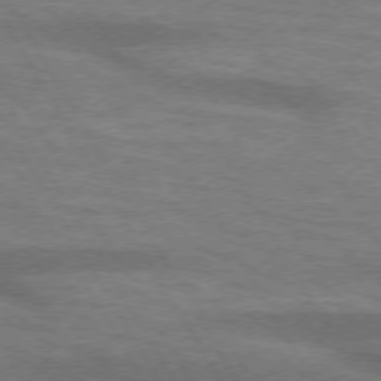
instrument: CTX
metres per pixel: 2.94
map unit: lApd
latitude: 73.7261
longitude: -55.7827
